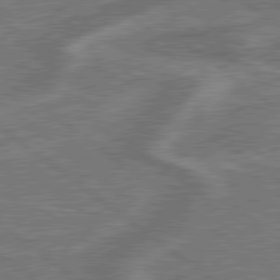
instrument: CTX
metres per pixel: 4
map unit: lApd
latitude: 79.4049
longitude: 174.4440
